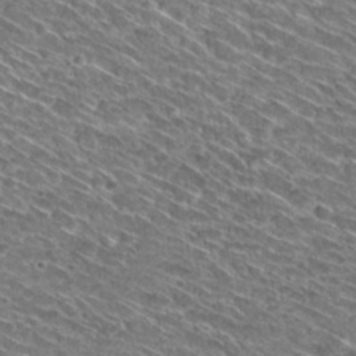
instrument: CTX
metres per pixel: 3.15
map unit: Hto
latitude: 30.1011
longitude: -44.9325
